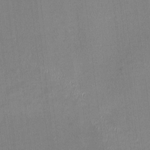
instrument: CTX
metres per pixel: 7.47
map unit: HNhu
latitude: 0.1011
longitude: -4.7435
